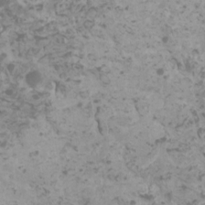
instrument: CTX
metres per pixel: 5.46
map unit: HNhu
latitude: 0.9324
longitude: 2.0850
